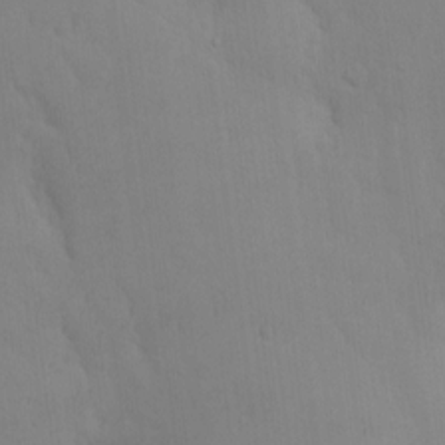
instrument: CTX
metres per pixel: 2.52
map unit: lAvf
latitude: 8.4412
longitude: 169.3320
